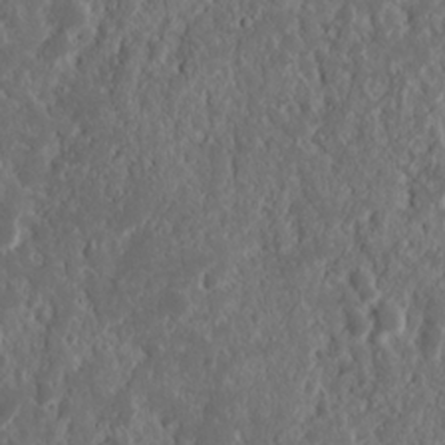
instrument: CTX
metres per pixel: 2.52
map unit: Nhu
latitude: 14.7247
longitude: -73.1404
